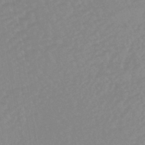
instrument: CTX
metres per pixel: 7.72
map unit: eHb
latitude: -44.2740
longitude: 81.2565
